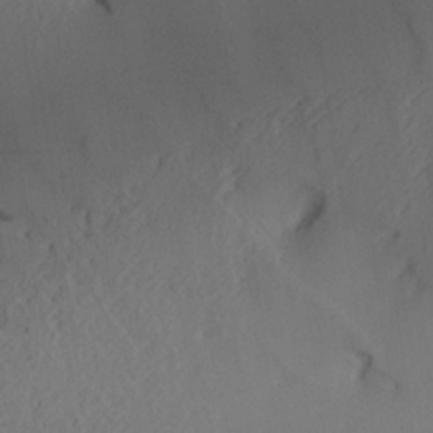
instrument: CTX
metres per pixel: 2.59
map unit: Aa
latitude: 25.7071
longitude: -133.6505
